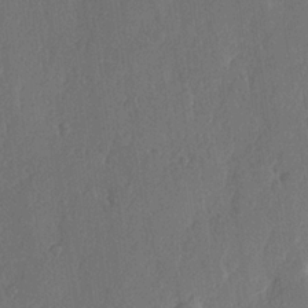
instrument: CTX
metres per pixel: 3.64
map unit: lHvf
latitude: 22.9136
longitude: 145.4266
